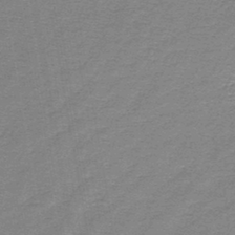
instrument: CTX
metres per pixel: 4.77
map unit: lHb
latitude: -44.2362
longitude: 57.0486
